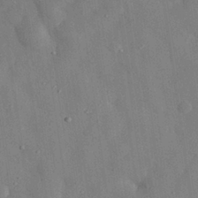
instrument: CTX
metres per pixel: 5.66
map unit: eHh
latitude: 28.8758
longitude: -77.2348
